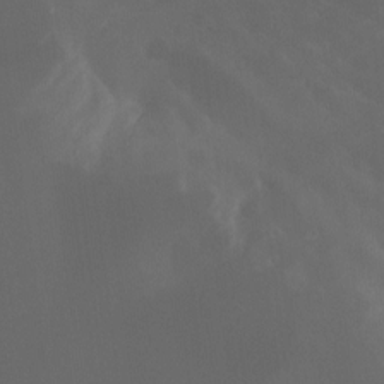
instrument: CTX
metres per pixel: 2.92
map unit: Nhu
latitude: -15.6722
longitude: -57.5371
